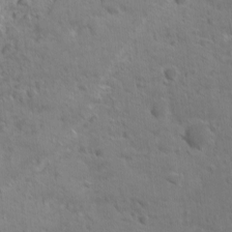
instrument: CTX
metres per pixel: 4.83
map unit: Ave
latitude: -9.5966
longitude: -119.4615
